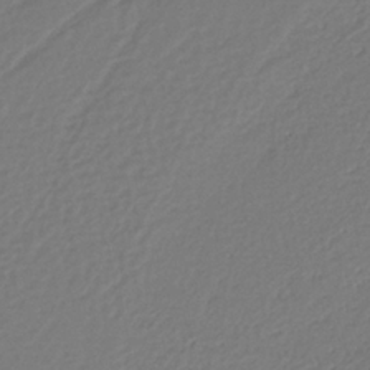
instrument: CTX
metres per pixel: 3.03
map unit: lHb
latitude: -37.0297
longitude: 58.5006
